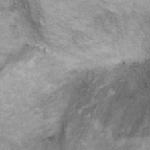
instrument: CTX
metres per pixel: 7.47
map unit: Ht
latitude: 7.8394
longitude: -36.8758
